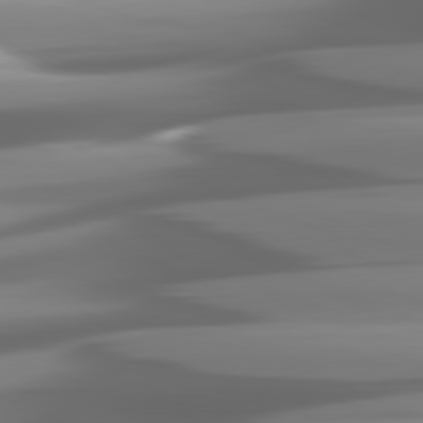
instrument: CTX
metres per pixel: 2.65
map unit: lApd
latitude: 81.1970
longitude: -145.7072
